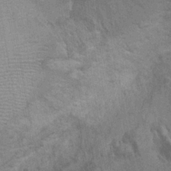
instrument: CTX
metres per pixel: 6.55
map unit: Ht
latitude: -0.5574
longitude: -15.9151
